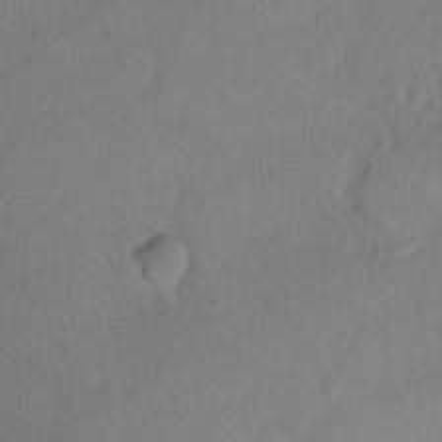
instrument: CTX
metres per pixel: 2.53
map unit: Ht
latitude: -0.9920
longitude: -33.0270
